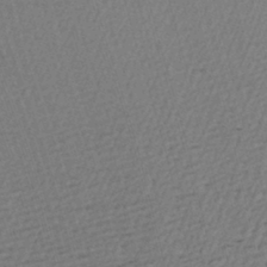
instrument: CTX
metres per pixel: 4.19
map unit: Aa
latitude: 19.8961
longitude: -143.3860
